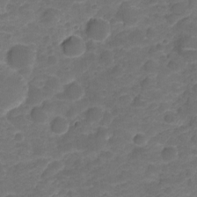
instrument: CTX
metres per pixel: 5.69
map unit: HNhu
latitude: -21.0864
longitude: 85.2753
